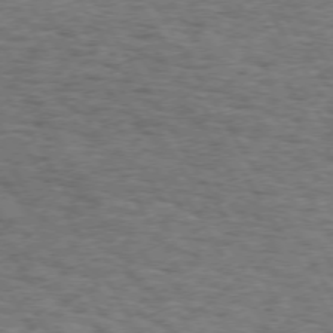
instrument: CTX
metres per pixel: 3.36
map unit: Hpe
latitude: 73.0081
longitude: -129.9717
